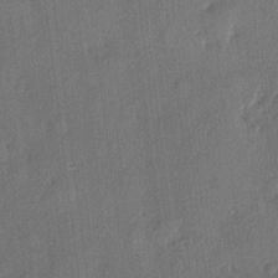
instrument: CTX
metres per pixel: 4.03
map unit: eHh
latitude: 4.7813
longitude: -74.8002
